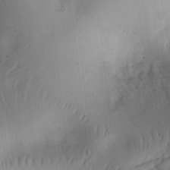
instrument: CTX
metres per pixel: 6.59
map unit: Ht
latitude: 9.3104
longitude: -75.0270
